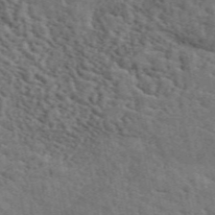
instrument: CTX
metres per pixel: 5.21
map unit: ANa
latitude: 49.8394
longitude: -80.7624
